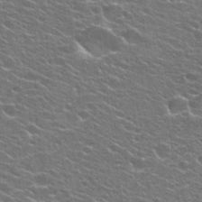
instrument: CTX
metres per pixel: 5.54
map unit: Hto
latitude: 25.1403
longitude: -29.9717
